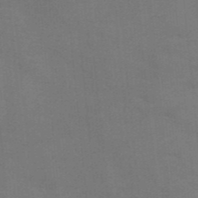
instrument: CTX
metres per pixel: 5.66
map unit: HNb
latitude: -46.2361
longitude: -45.7827
